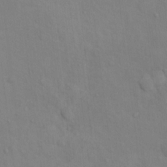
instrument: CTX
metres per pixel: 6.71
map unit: Ht
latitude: 13.3482
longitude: -40.9135
